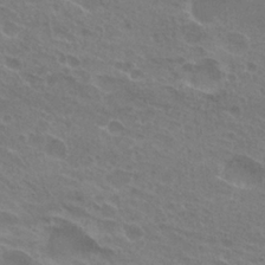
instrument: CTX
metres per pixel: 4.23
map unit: Hto
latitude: 25.1214
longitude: -38.3278
